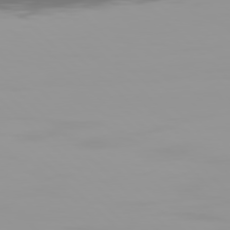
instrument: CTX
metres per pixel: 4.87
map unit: Hpe
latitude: 77.7449
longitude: -141.0647
